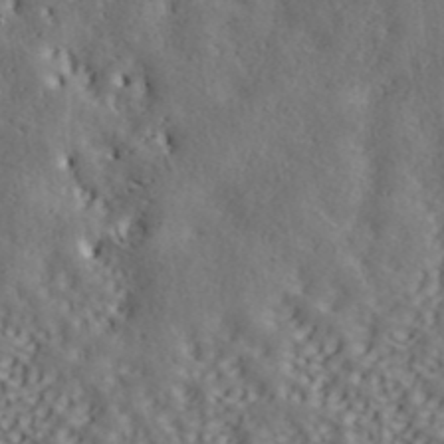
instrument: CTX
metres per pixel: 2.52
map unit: ANa
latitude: 40.9891
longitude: 52.7085
